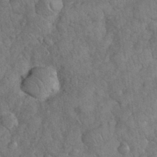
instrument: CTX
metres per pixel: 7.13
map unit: eHh
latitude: 33.4049
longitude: -65.9150
